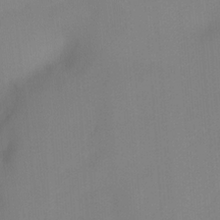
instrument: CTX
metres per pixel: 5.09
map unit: Hto
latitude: -8.5007
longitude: -49.4048
